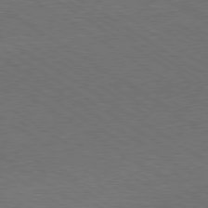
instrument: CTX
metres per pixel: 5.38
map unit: Hpe
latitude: -80.6519
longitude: 19.3321
